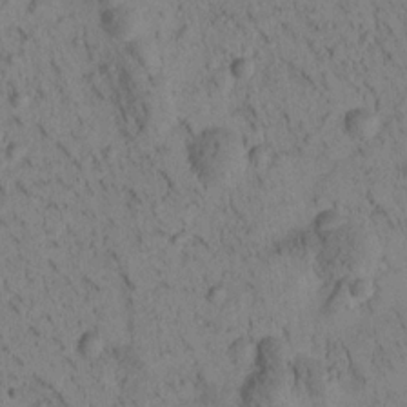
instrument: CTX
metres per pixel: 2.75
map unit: Htu
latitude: -3.7477
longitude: 172.8219
